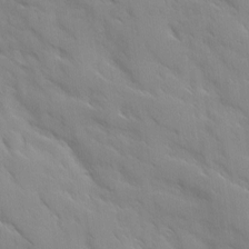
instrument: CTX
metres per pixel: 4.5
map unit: Ave
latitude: 10.1389
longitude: -103.1970
